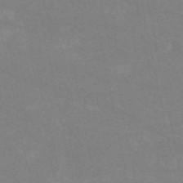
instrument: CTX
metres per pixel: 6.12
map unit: HNb
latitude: -53.5399
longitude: -34.4223
